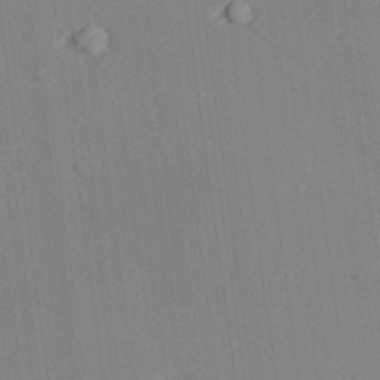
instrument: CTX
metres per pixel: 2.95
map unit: lAvf
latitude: 28.1578
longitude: -108.9891
